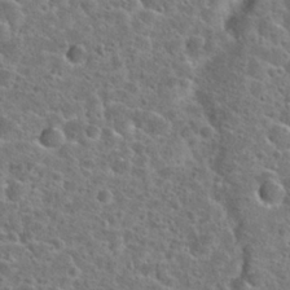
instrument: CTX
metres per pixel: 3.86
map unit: Hto
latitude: 24.4790
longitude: -46.8947
